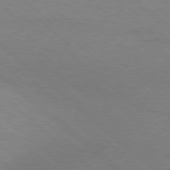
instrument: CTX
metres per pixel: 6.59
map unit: Hpe
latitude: 78.1767
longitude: -121.1026
